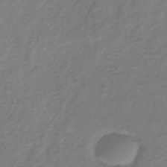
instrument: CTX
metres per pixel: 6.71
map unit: lHb
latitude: -37.4265
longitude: 71.7289
